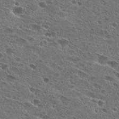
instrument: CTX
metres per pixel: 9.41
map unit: Hto
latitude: 26.7435
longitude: -45.5749
